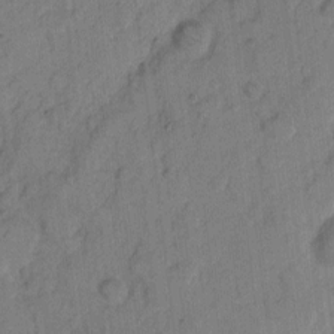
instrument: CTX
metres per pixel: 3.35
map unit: eHh
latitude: 8.0444
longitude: -64.3467
